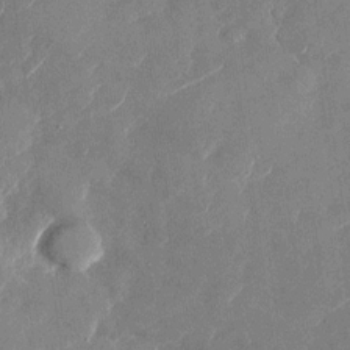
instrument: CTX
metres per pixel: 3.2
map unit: Nhu
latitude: -28.5385
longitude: -72.7813
